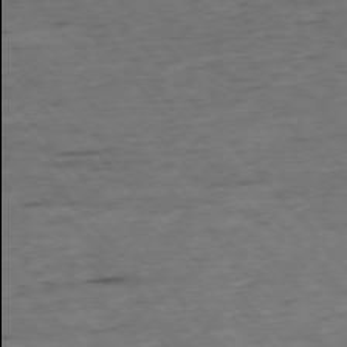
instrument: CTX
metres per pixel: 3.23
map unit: Ap
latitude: -75.9178
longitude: -89.9906
